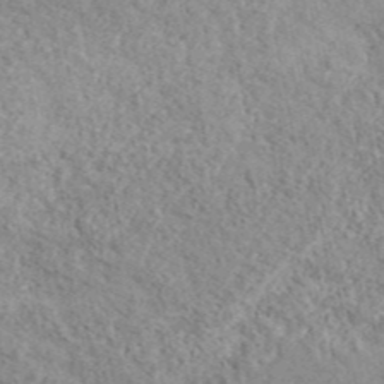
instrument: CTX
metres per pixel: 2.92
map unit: ANa
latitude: 44.1955
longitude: 45.1620
